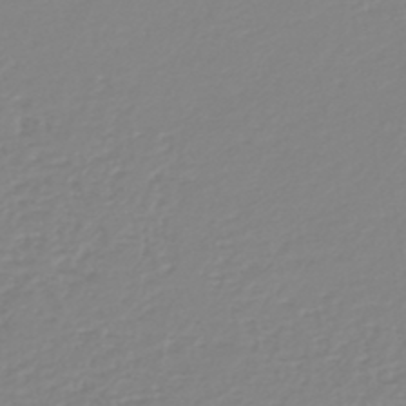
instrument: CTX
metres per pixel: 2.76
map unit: HNb
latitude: -45.3321
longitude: 54.4251
